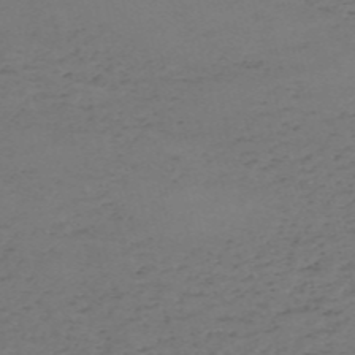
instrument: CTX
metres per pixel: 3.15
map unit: HNb
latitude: -56.0283
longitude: -44.4790
